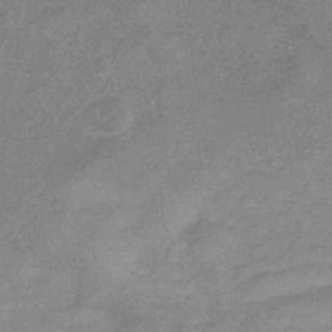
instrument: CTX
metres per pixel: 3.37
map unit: lHb
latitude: -33.2187
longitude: 69.1431
